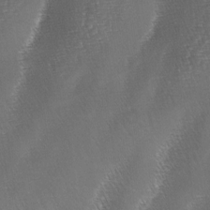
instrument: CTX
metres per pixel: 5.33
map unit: lAa
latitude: -4.2739
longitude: -128.7624
